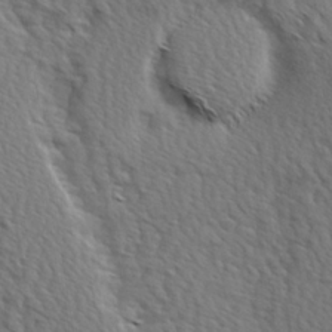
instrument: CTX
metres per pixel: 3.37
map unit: Hve
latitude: 2.9702
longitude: -123.1970
